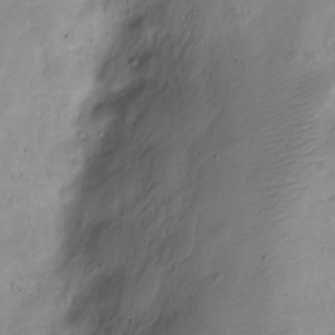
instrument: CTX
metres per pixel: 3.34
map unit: Nve
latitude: -23.7667
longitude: 106.1039
